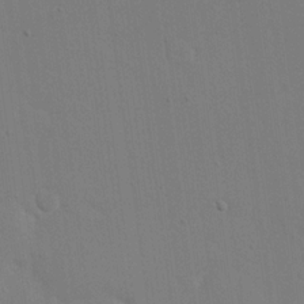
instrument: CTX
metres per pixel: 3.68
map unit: eHh
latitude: 19.1214
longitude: -69.5371
